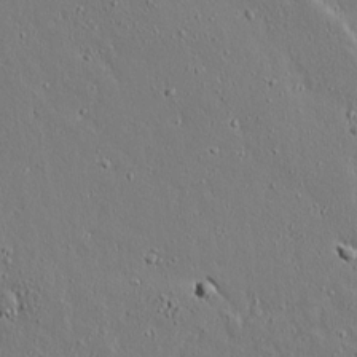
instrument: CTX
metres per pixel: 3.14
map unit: lAvf
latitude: 14.4979
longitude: -127.7261
